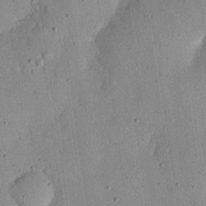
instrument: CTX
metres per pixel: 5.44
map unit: eHh
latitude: 24.3467
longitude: -71.4048
